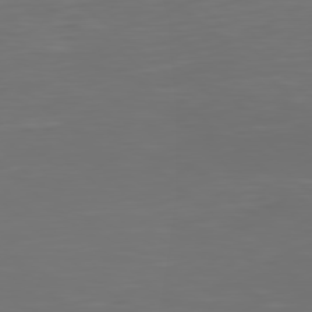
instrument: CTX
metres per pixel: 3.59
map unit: Hpe
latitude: 78.0822
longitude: -124.8569
